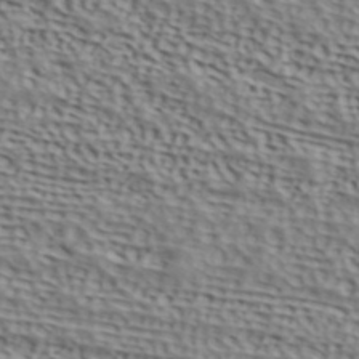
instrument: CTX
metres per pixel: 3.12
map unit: ANa
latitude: 41.7828
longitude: 50.5573
